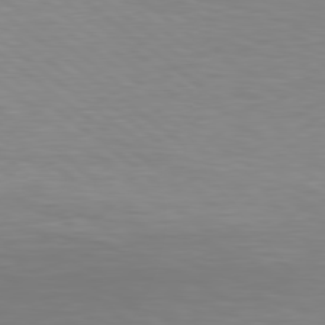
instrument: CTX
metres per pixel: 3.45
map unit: Hpe
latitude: 78.7247
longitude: -121.6883
